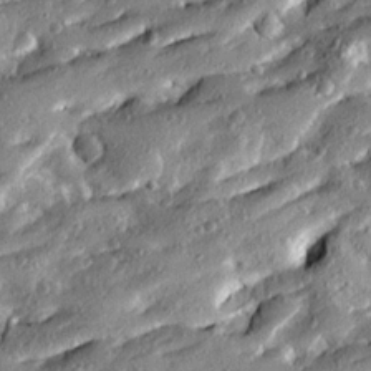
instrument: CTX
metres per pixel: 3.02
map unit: Ave
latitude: 19.4615
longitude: -129.6127
